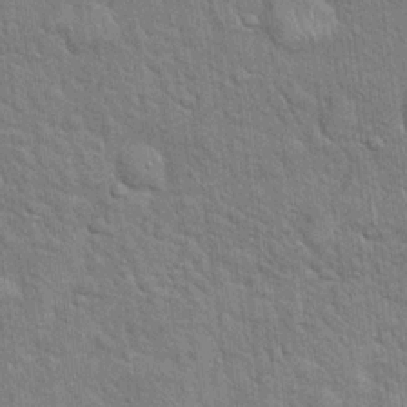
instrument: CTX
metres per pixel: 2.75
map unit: Hto
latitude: 18.6868
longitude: -52.2712
